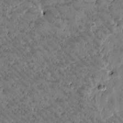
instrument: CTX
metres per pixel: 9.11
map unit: Htu
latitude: -2.5951
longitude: 176.2362
